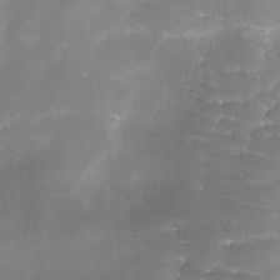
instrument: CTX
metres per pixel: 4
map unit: Ave
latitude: -8.0472
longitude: -122.7435
